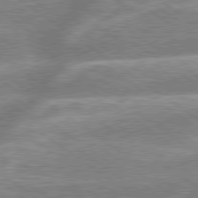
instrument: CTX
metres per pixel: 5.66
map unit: lApd
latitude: 79.3482
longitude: -159.2915
